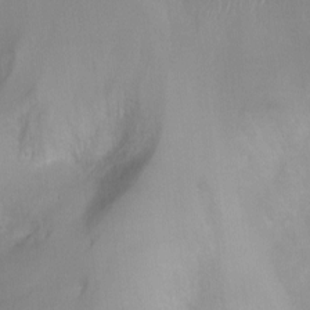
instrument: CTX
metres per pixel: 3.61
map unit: Ht
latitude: -6.8786
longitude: -19.8583
